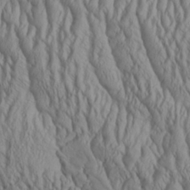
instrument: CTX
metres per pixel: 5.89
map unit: Aa
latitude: 25.6316
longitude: -135.9528
